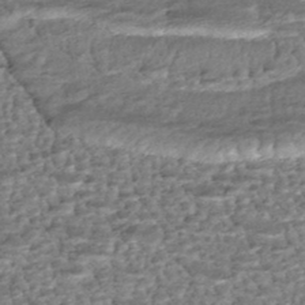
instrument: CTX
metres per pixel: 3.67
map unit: HNhu
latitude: -46.3117
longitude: 106.1795
